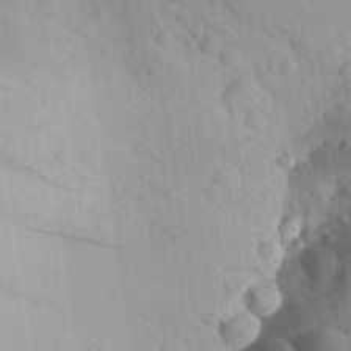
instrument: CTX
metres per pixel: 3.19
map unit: Aa
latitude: 30.3090
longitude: -145.3104
